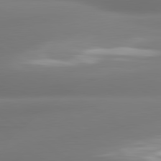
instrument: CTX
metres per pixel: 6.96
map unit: lApd
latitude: 80.6490
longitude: -164.9892
